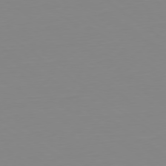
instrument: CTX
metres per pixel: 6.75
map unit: Hpe
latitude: -79.4454
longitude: 14.0661
